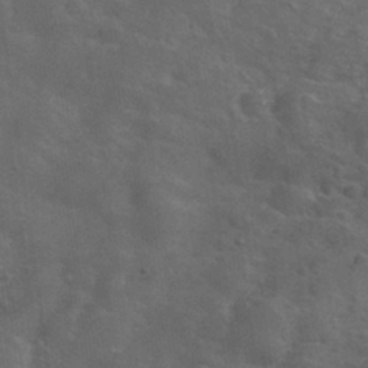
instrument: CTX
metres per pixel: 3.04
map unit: Nhu
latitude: 27.8583
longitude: -55.6883
